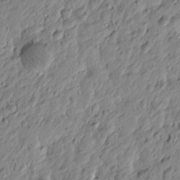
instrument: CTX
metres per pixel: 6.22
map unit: Htu
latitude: -4.1039
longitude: 179.2754
